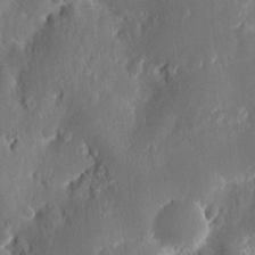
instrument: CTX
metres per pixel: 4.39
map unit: eHh
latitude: 11.6505
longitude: -72.3090
